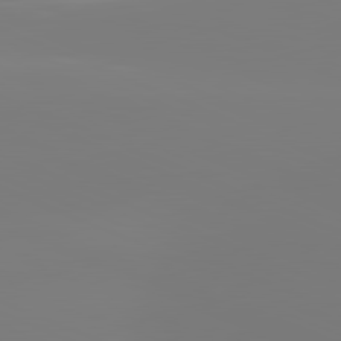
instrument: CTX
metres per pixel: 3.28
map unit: lApd
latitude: 81.6127
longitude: -159.0459
